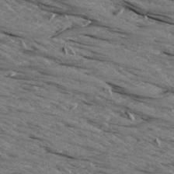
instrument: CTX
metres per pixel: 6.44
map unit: Aa
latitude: 8.7624
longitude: -138.9136
